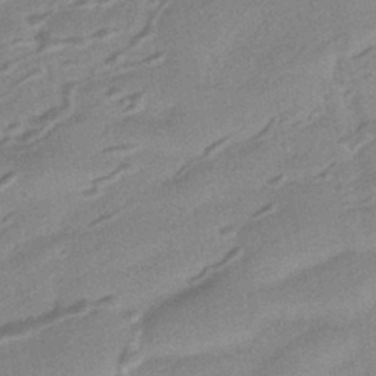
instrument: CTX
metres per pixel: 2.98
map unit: HNhu
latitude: -42.8974
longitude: 90.5952
